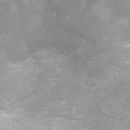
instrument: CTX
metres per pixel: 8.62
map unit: Nhu
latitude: 8.1011
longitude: -20.8758
